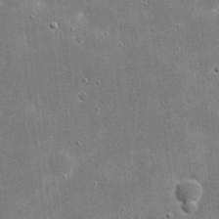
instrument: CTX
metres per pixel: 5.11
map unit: eHh
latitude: 20.8947
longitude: -67.2348
